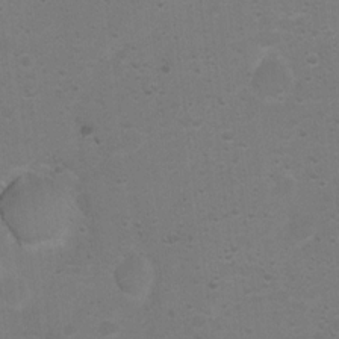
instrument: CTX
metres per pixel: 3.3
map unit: Nhu
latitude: 4.0822
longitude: -26.9514
